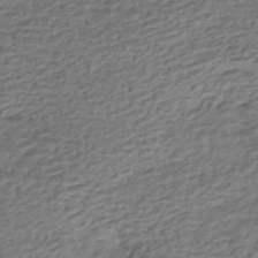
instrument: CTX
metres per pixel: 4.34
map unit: HNhu
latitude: -42.6140
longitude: 101.3509
